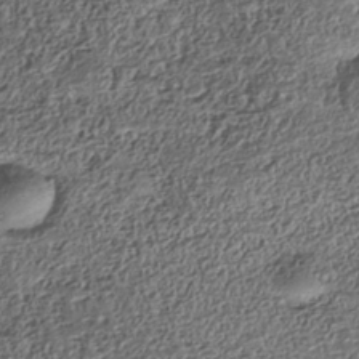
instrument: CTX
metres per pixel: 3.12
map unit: Nhe
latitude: -38.4251
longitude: 137.6155
